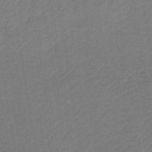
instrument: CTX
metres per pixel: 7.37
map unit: HNb
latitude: -34.0850
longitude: 62.2550
